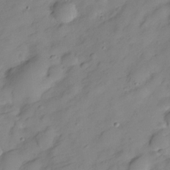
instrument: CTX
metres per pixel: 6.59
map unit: Hve
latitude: -28.6707
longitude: 93.3510
